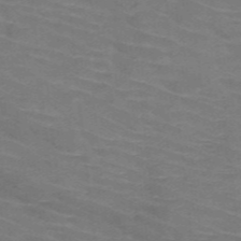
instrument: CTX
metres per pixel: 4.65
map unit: HNb
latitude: -47.7477
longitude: -45.8394
